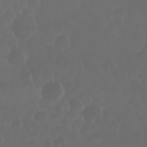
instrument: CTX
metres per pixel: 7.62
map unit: Nhu
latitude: 28.9325
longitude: -64.1011
